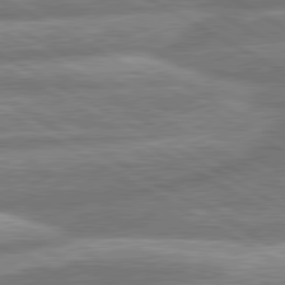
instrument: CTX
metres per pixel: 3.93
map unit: lApd
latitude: 80.7435
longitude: -165.6883
